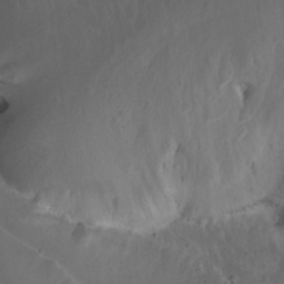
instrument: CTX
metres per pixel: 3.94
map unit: Nhu
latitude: 21.8961
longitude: -72.5924
